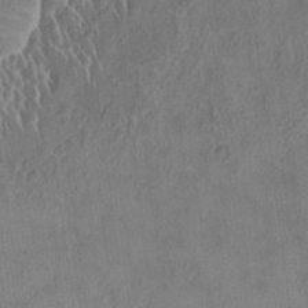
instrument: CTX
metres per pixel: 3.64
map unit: HNhu
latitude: 3.4615
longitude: 8.3684
